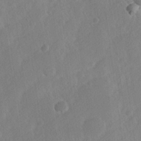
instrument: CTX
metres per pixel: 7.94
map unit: Hve
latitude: 23.8961
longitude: 144.6330
